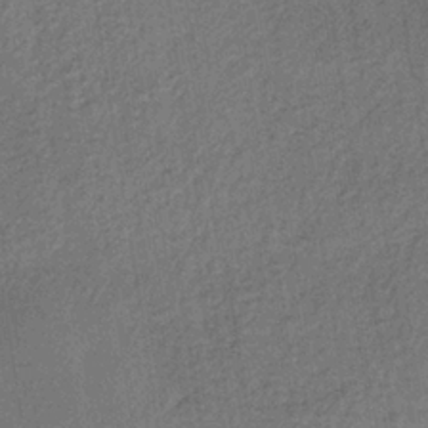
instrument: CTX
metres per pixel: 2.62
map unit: lHb
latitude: -35.2943
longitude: 62.9730
